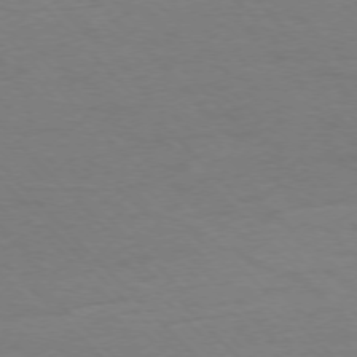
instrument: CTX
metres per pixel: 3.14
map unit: Ap
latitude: -75.9367
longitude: -78.4601
